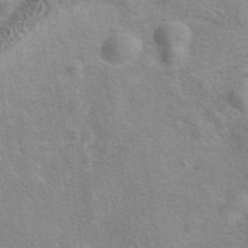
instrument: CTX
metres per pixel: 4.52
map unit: eAb
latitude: 40.6301
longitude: 106.1984
